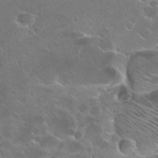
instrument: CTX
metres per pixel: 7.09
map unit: Hto
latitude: 26.7057
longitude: -40.4601
